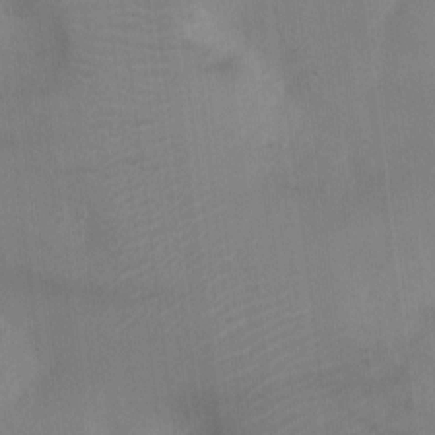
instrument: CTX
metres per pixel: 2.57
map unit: Ht
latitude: -4.1983
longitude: -17.0270
